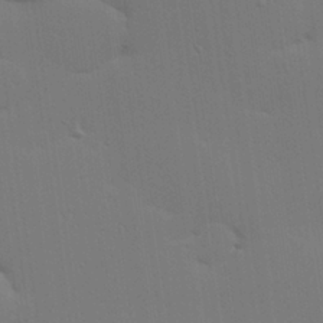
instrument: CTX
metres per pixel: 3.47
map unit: Hve
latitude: 26.7624
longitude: -91.5182
